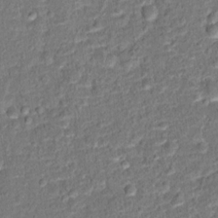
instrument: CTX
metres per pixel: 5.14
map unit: Hto
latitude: 15.3293
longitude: -39.2159
